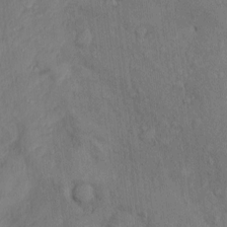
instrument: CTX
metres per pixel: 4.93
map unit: Nhu
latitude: 1.8016
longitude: -14.1956
